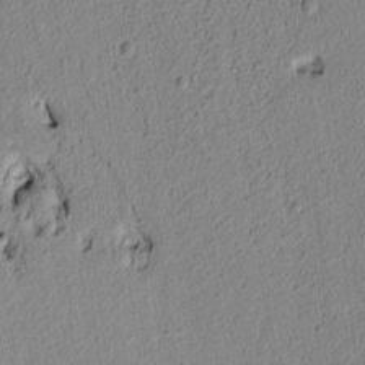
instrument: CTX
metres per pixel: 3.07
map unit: lAvf
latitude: 6.3278
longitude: 166.1039
